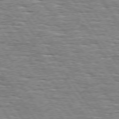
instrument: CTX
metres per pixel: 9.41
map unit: Hpe
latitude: 74.4223
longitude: -137.6316
